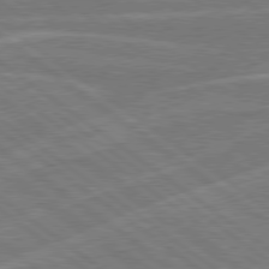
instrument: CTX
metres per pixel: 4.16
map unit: Hpe
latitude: 78.8002
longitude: -130.0822
